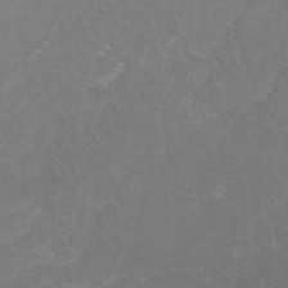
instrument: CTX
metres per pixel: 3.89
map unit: Htu
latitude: -6.4440
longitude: -68.2333
